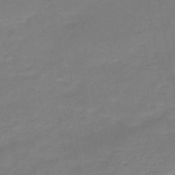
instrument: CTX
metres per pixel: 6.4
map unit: HNb
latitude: -49.5399
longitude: -39.5938
